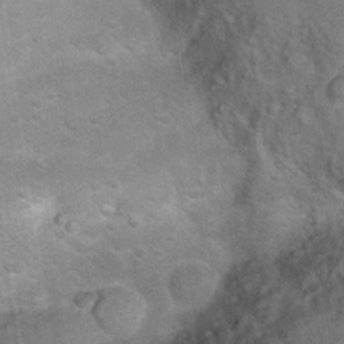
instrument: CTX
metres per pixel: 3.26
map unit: Ht
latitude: 7.1403
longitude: -30.4790
